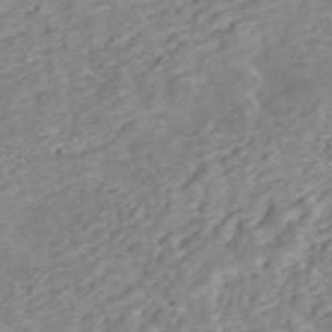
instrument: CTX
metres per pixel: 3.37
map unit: ANa
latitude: 45.8772
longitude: 22.3118
